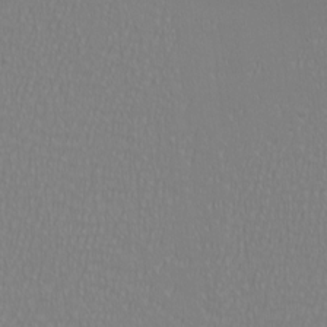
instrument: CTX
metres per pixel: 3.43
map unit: eHh
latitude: -6.5196
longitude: -83.3670
